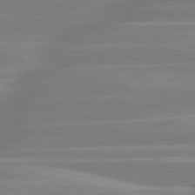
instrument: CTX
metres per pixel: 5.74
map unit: lApd
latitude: 80.9703
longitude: -130.4034
